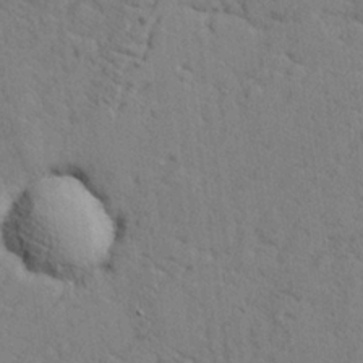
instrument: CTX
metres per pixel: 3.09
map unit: lHvf
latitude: 25.4993
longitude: 143.3320
